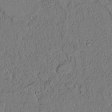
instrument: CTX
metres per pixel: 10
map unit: lAvf
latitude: 5.1025
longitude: 169.7855
